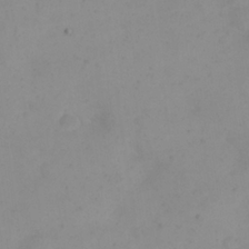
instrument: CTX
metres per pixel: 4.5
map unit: eHh
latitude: 24.2522
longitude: -64.8947
